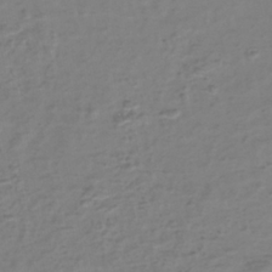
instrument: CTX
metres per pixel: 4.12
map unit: eHh
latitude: -39.8611
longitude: -28.5357
